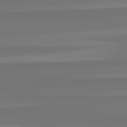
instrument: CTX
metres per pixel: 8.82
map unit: lApd
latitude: 82.5923
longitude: -178.8380
